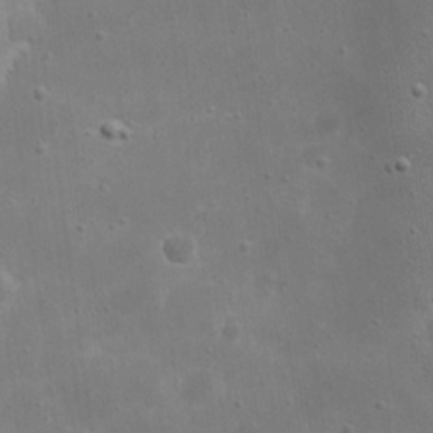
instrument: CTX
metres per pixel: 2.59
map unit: eHh
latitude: 21.6316
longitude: -67.3292
